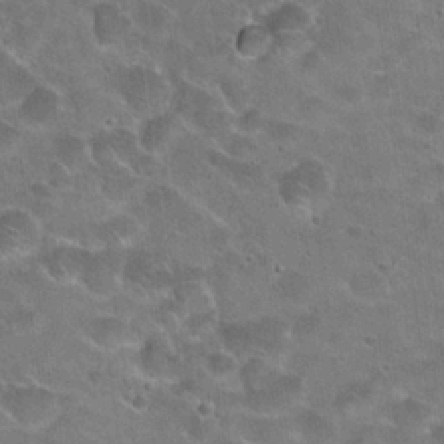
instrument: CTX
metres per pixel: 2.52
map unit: Hto
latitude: 22.1011
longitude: -43.1970
